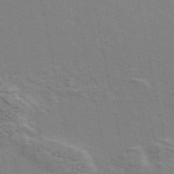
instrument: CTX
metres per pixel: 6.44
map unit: ANa
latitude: 49.5938
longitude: -75.8961
